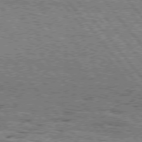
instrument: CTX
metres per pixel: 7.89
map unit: Hpe
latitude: 76.1389
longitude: -136.9514
